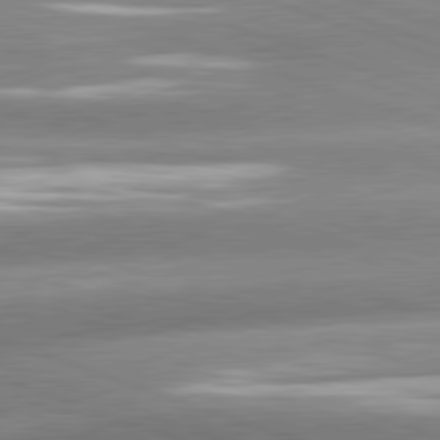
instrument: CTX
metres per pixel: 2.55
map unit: lApd
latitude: 81.3671
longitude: -158.8380
